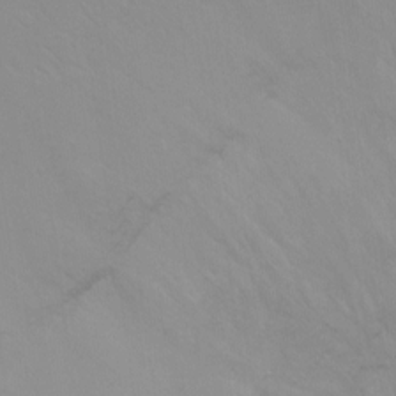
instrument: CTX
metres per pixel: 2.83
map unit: Ht
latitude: 2.3467
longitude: -34.2900
